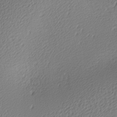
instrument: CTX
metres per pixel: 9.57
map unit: lAa
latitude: -10.3117
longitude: -126.9514
